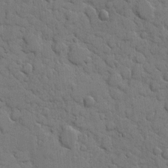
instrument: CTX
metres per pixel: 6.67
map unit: eHh
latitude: 7.8772
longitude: -65.2915
